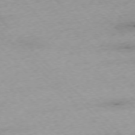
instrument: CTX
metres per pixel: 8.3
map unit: Ap
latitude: -76.7652
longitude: -86.9325
